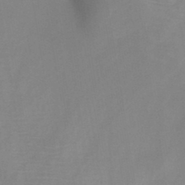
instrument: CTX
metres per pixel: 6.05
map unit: HNb
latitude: -45.1431
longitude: -39.2915
